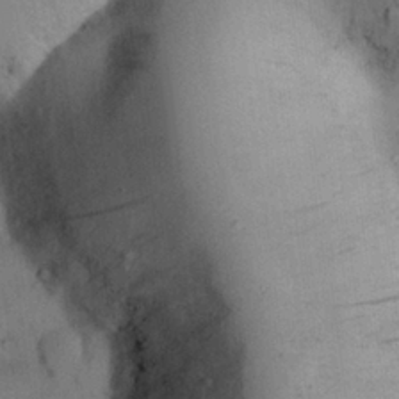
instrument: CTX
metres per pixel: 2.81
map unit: Nhu
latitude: 26.5924
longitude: -71.4993
